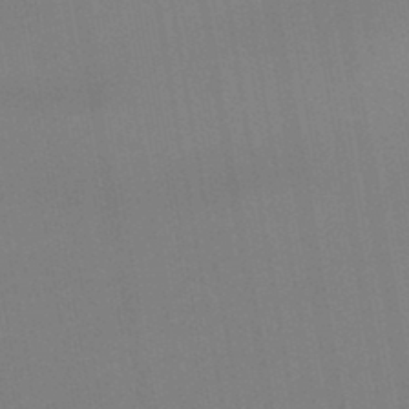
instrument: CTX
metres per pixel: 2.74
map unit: lHb
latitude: -45.1620
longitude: 67.5399
